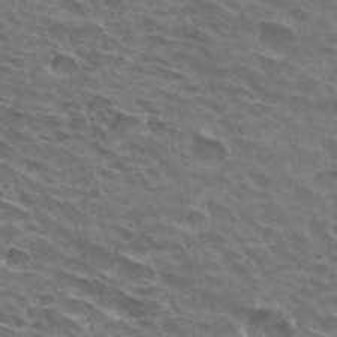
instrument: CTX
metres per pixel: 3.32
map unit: Hto
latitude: 33.1214
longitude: -43.1214
